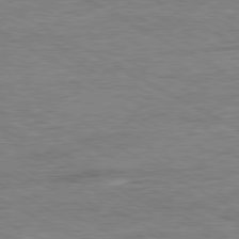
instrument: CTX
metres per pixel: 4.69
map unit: Ap
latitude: -80.5763
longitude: -77.0269
